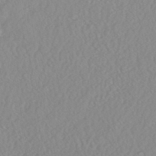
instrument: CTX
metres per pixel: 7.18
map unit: HNhu
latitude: -46.9352
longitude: 104.3495
